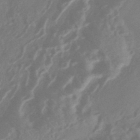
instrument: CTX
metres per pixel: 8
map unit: HNhu
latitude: -43.3131
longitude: 91.0676
